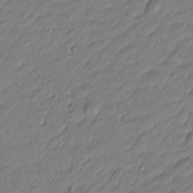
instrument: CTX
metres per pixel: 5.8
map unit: Htu
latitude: -5.7099
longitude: 177.1809
